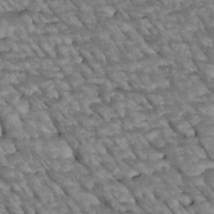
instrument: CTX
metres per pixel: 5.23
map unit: Htu
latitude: 2.2144
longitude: 144.3306
